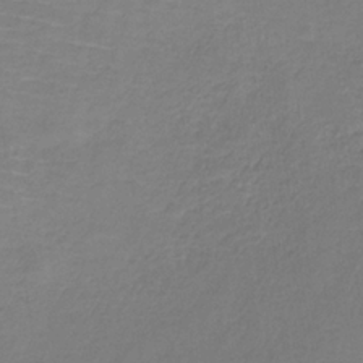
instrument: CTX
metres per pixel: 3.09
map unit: HNb
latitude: -34.4251
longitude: 55.3132
